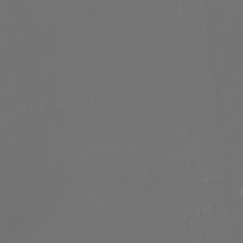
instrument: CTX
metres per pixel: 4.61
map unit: eHh
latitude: -2.4251
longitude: 20.0472
